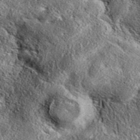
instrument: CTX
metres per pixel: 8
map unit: eAb
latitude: 38.4979
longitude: 109.8422
